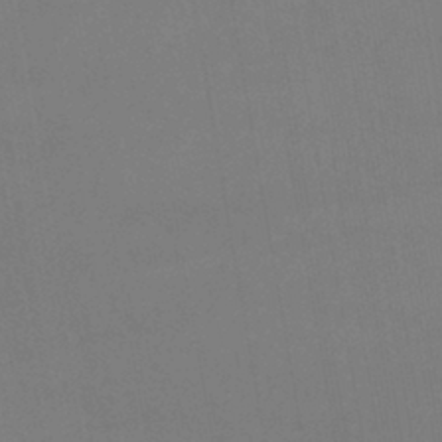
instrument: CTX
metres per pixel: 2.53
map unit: eHb
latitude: -38.3306
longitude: 74.6897
